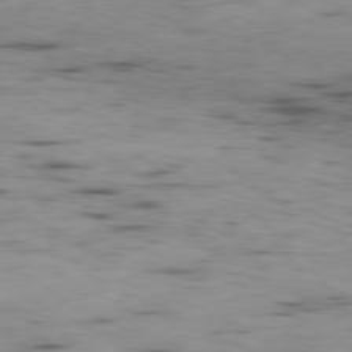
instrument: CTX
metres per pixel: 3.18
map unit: Ap
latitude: -80.1417
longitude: -91.1781
